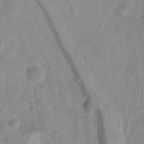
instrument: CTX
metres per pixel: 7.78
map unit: Htu
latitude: 3.4048
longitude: -21.8773
